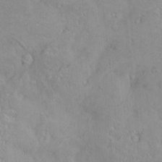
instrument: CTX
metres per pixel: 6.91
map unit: Nve
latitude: -8.4818
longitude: 174.3306
